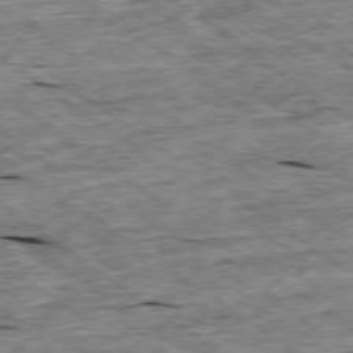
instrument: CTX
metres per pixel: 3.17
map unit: Ap
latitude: -79.0864
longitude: -87.3859
